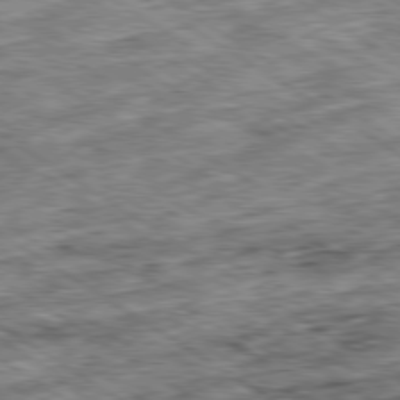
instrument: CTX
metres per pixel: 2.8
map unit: Ap
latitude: -80.1417
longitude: -49.9150
